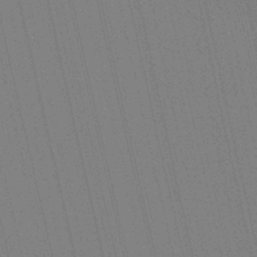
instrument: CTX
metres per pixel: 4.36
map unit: Aa
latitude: 29.3481
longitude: -147.7072
